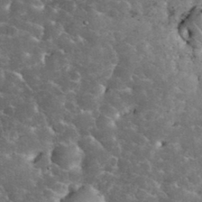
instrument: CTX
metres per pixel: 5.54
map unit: eHh
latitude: 34.1766
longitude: -65.7072
